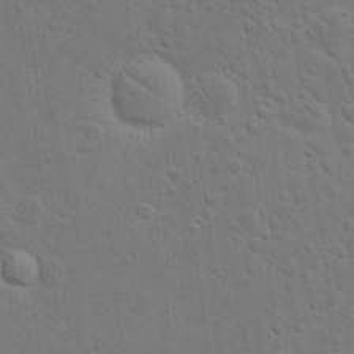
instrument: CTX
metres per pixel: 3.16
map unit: eHh
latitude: 20.2523
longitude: -62.3845
